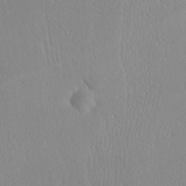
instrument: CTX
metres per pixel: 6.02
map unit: Ave
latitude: 20.9136
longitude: -137.8206
